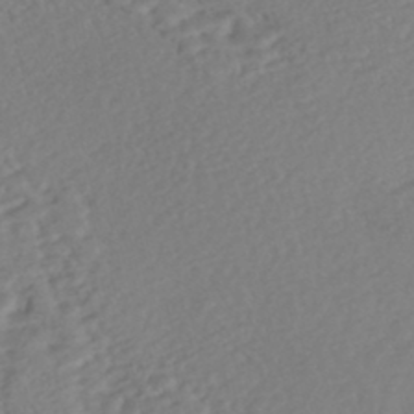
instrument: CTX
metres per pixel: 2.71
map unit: Nhe
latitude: -46.7841
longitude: -172.4978
